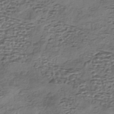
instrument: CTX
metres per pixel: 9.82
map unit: eHh
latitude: -42.1794
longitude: 117.7666
